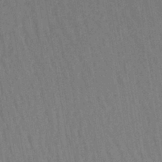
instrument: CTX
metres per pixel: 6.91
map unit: lHb
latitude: -41.6344
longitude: 60.7274
